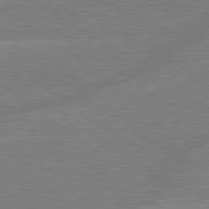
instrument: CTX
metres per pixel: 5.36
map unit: lApd
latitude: 79.3104
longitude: -144.5168
